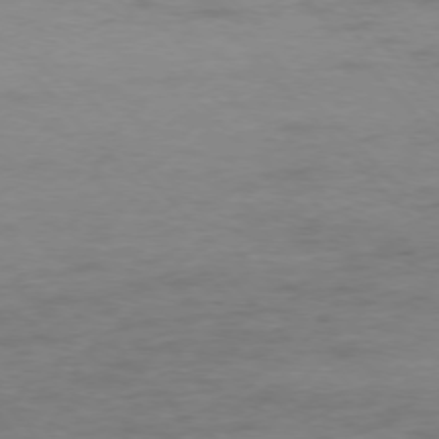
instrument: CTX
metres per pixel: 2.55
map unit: Ap
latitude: -77.2754
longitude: -83.5560
